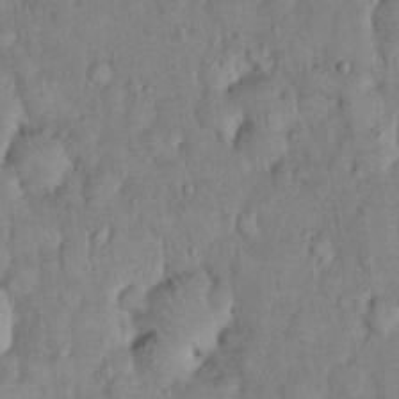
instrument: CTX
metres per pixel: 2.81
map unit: eHh
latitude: 19.0836
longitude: -61.6694
